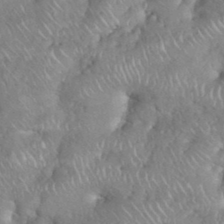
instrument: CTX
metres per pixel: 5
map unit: eHh
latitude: 38.4412
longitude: -58.1011
